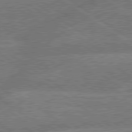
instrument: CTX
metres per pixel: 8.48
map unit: lApd
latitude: 79.7639
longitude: -161.2159
